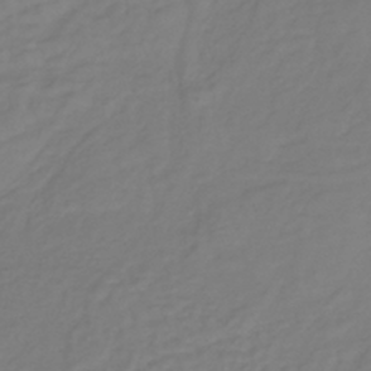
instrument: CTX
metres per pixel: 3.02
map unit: lHb
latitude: -38.2173
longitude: 62.9541
